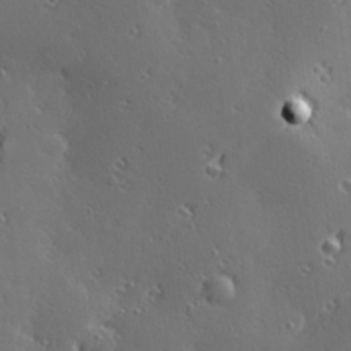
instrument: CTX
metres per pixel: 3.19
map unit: Hve
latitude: 27.9528
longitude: -92.7624
